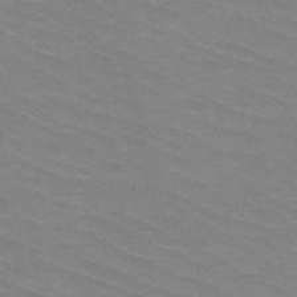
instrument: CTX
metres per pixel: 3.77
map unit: HNb
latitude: -47.4454
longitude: -46.1578
